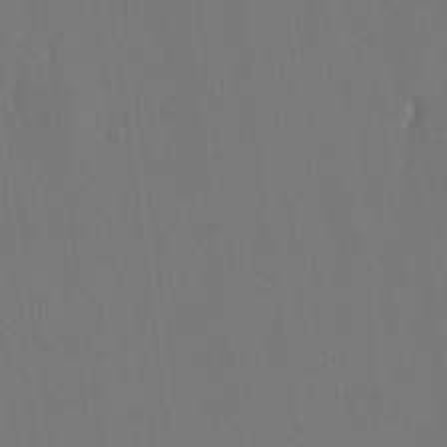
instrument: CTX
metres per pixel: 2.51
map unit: eHh
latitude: 18.9702
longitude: -68.7057
